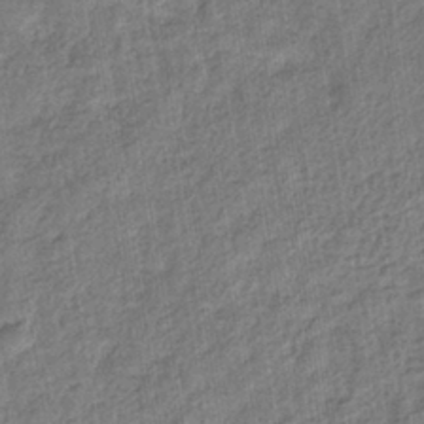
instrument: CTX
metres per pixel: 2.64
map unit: eHb
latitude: -37.0864
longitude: 79.7855
